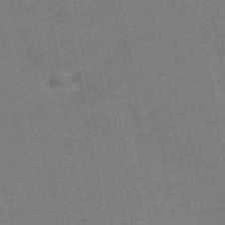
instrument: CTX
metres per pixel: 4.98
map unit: HNb
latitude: -52.7463
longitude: -48.1200
